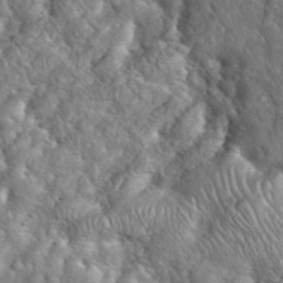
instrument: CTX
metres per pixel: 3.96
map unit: eHh
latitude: 39.1403
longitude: -57.3481
